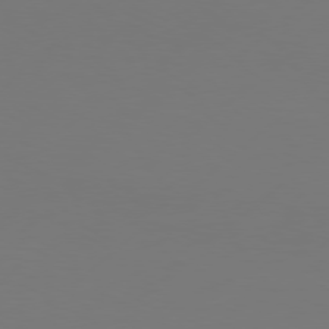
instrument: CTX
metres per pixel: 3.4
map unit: Hpe
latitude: 76.2900
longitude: -130.7625
